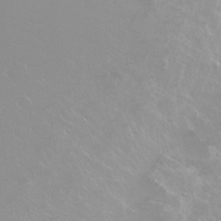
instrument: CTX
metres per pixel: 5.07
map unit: Ht
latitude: -14.5952
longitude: -43.1970
